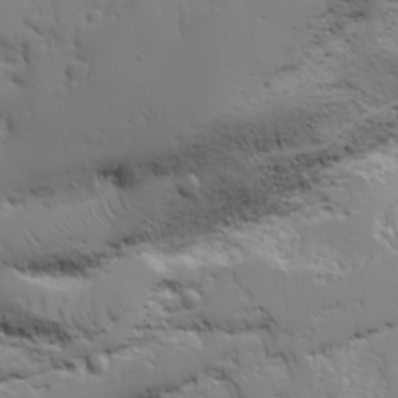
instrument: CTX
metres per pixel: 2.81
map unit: Ave
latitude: 23.0458
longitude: -131.9906
